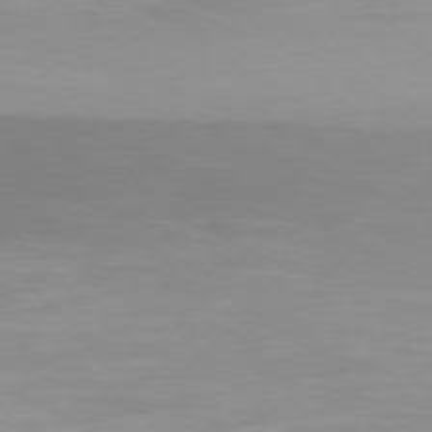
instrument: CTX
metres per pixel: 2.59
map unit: Hpe
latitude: 76.9702
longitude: -134.6868
